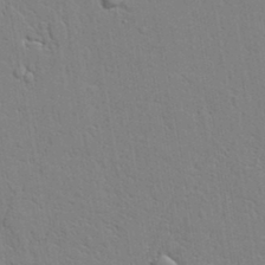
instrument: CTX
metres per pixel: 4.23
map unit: lAvf
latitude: 23.1970
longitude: -110.1767
